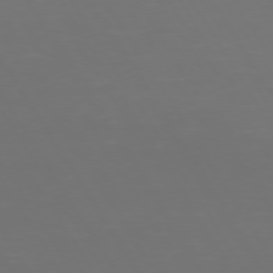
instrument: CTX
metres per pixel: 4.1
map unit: Hpe
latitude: 73.1404
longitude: -126.6869
